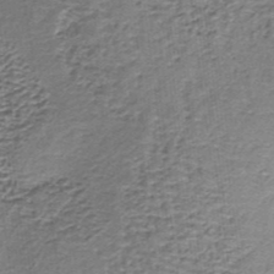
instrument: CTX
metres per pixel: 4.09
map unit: lHb
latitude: -37.0864
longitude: 60.9164
